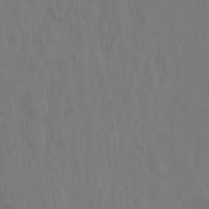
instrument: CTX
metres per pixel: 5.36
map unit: Hto
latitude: -12.2929
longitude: -39.3482
